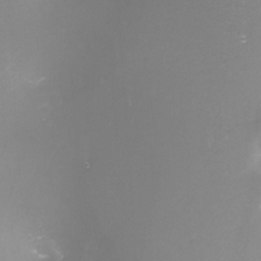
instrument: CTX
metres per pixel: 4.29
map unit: Nhu
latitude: -8.0094
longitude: -92.8002
